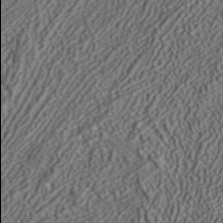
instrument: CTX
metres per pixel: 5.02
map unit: ANa
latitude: 36.6113
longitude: 18.0094
